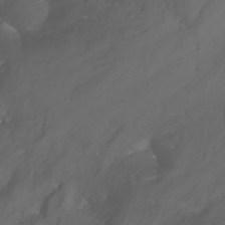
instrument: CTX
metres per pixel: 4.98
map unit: Nhu
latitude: -16.8786
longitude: -49.4993
